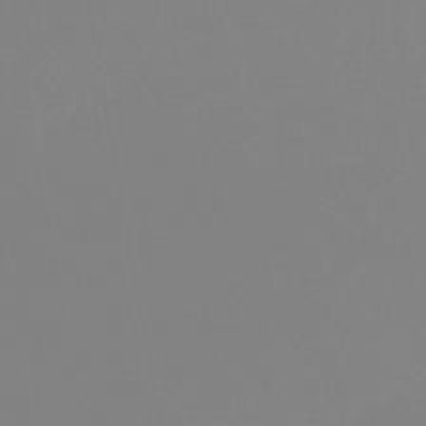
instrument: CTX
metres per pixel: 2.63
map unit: lHb
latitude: -45.2565
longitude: 64.7841
